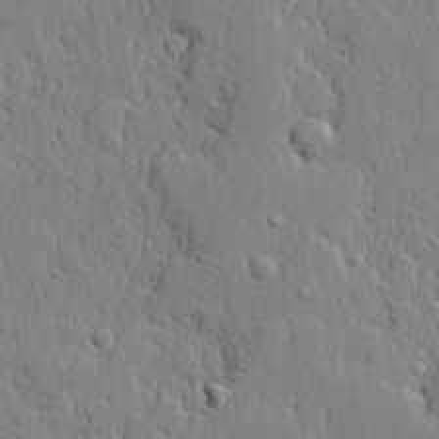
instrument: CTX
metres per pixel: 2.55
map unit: lHvf
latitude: 21.7072
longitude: 144.1795
